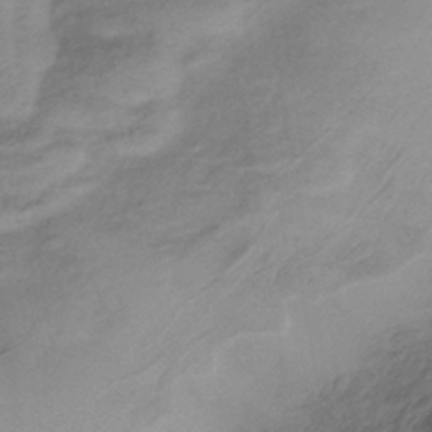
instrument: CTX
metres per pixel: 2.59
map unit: lHb
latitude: -39.0298
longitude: 75.2187
